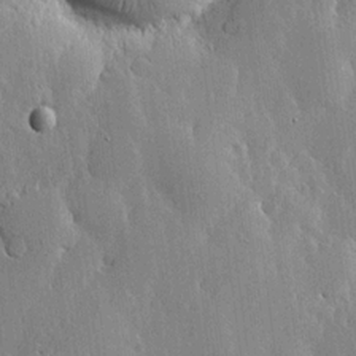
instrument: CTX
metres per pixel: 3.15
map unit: lHvf
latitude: 18.5545
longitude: -115.7638
